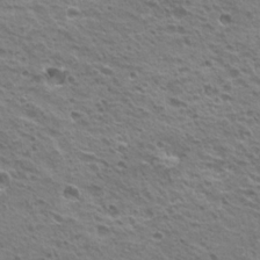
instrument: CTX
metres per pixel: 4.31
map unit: Nhu
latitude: 20.4601
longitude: -31.4805
